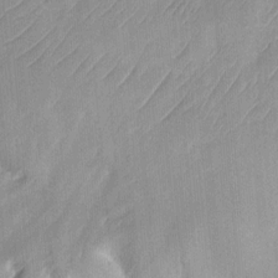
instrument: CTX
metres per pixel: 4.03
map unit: eHh
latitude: 8.3467
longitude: -73.5560
